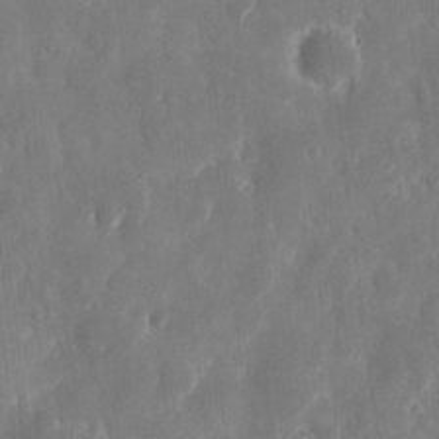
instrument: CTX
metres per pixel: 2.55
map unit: eHh
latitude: 11.1592
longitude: -71.3104
